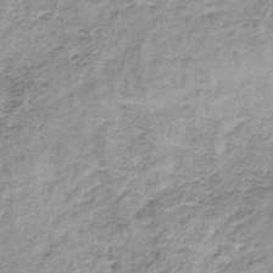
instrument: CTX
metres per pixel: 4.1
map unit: lHb
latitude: -36.4251
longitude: 64.9920
